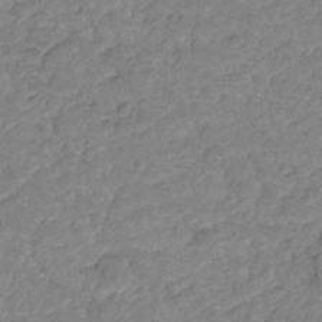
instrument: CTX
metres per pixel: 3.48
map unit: Nhu
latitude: -11.8234
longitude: -22.9136
